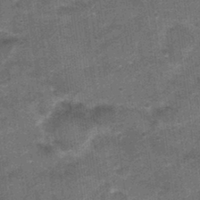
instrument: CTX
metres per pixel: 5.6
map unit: Nhu
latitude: 3.0080
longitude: -17.2159
